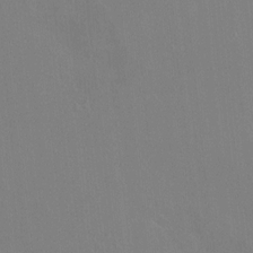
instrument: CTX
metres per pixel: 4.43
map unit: HNhu
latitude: 5.5371
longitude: 4.0283
